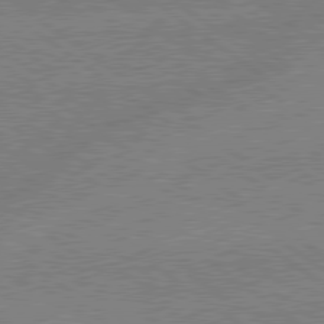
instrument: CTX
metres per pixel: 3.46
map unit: lApd
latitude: 79.1214
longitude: -145.1592
